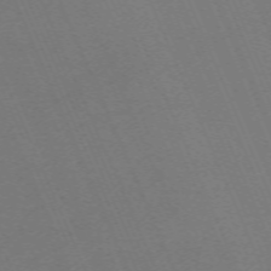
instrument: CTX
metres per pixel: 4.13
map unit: Nhu
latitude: -68.0094
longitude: 38.8030
